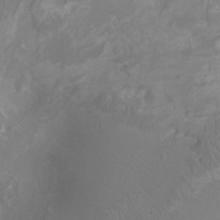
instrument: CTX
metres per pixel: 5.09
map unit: Ht
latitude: -2.9541
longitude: -17.8583
